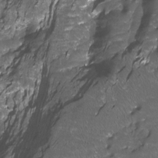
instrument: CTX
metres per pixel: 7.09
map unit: Htu
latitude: -11.6911
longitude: -72.2522
